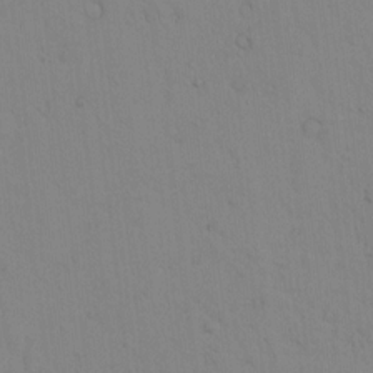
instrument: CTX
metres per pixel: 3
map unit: lAvf
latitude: 8.4979
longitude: 169.5021
